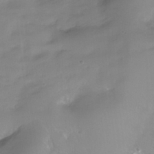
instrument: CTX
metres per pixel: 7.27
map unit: HNhu
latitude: -27.5966
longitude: 75.3699
